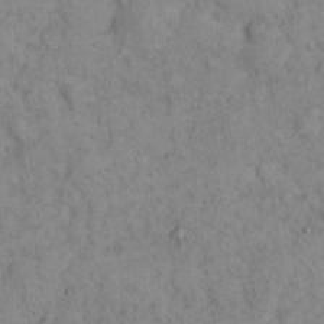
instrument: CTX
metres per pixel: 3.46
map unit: eHh
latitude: 16.8380
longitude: -63.5749
